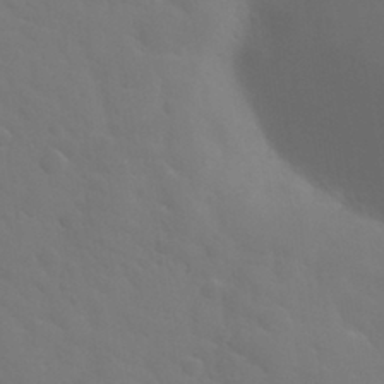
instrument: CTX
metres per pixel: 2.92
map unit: Nhu
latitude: 29.9717
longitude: -52.2523
